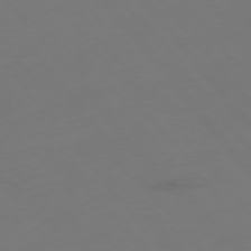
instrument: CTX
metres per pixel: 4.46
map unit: Hpe
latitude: -76.0283
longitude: -10.5546
